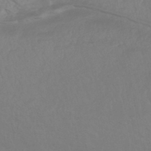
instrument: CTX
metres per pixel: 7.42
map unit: HNhu
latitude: -43.8989
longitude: 89.4454
